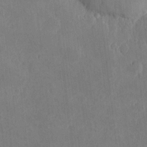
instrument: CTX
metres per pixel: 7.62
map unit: eHh
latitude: 4.6113
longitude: -72.8947
